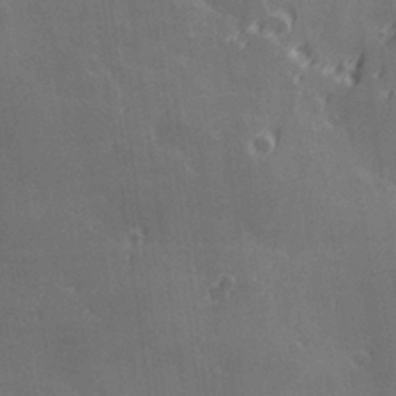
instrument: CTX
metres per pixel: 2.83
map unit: Hve
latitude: 28.4034
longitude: 145.6155
